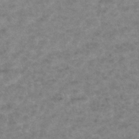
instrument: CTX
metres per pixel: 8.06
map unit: Hto
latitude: 7.6127
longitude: -31.5560
